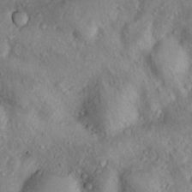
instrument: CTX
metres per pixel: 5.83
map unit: Nhu
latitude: 9.9717
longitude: -25.2725
